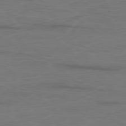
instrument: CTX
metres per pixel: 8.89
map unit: Ap
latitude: -78.9730
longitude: -71.0269
